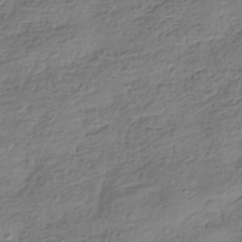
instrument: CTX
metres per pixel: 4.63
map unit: HNhu
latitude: -41.4454
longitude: 99.7855
